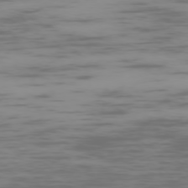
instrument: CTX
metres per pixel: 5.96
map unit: Ap
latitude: -75.3510
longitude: -67.3103
